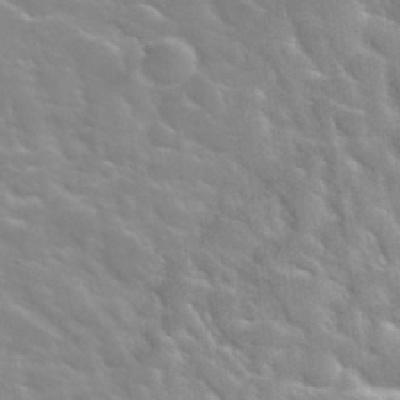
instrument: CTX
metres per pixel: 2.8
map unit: Nhu
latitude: 31.1592
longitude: -50.4979
